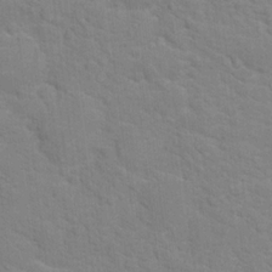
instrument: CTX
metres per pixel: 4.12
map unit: Hto
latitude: 16.7624
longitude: -38.3278
